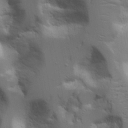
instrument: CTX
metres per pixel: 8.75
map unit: Aa
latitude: 21.7072
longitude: -124.1011
